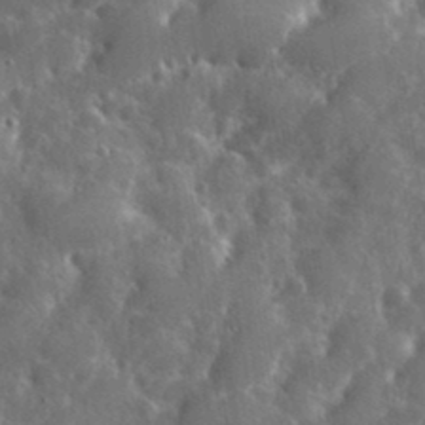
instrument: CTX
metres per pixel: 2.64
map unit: eHh
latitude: 36.8947
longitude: -60.9891
